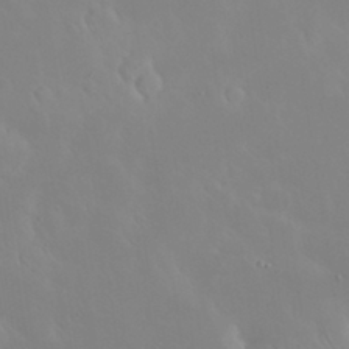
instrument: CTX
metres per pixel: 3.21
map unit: Nhu
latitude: 30.5924
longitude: -58.6302
